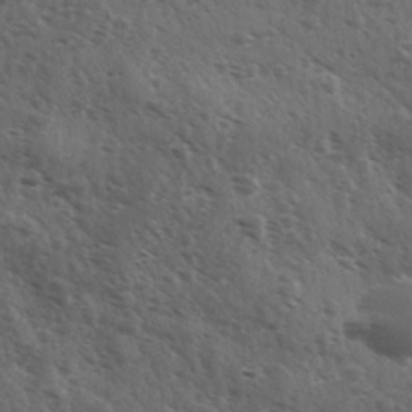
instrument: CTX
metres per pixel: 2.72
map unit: Ave
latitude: 11.1214
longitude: -103.3859
